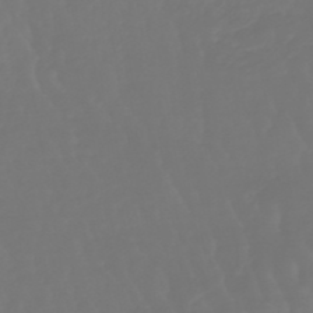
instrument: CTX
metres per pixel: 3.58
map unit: lHb
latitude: -47.1242
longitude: 79.5021
